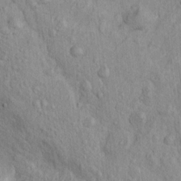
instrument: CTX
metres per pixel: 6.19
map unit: Htu
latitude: -5.5588
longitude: 156.6329
